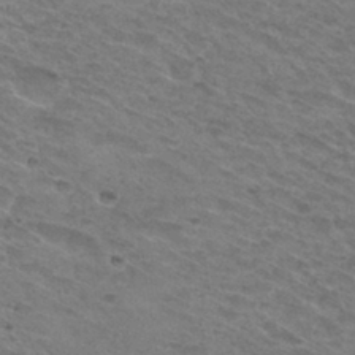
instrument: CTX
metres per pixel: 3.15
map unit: Hto
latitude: 31.1781
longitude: -47.5183
